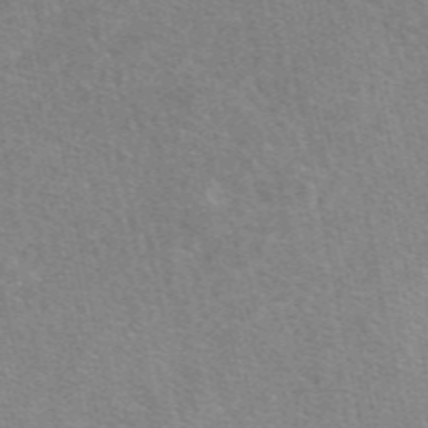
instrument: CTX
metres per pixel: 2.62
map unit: eAb
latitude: 48.3278
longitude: 115.7666
